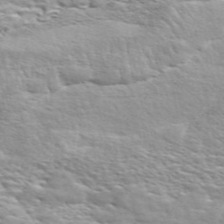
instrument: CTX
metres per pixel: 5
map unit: ANa
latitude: 49.2915
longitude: -74.5168
